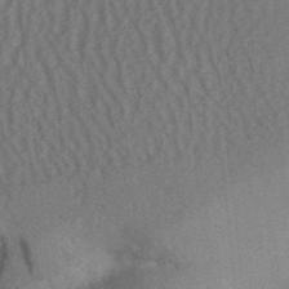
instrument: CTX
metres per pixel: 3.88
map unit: Aa
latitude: 31.7639
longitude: -142.3467
